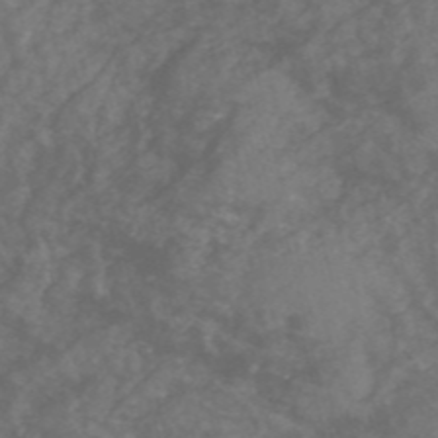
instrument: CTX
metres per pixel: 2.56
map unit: HNhu
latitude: -47.9178
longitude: 28.4629
